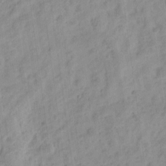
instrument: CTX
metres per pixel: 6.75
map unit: eHh
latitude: 8.7624
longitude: -74.7246
